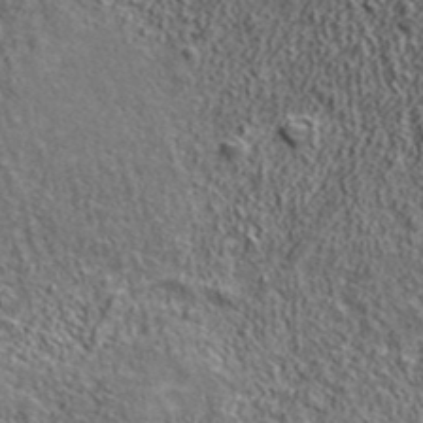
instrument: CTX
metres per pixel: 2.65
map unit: ANa
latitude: 42.7813
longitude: -87.3670
